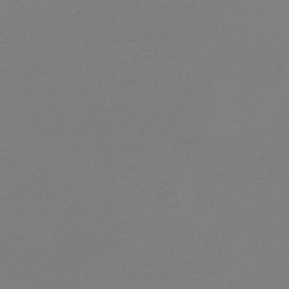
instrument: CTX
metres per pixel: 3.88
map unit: lHb
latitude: -48.0850
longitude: 66.6707
